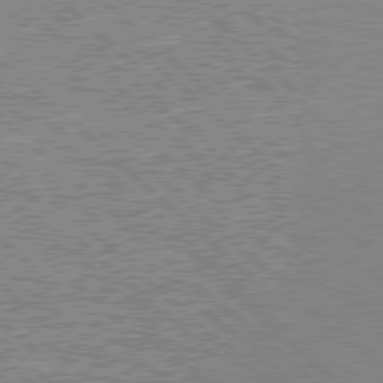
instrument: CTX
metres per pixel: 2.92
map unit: Hpe
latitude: 78.0822
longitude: -159.1781
